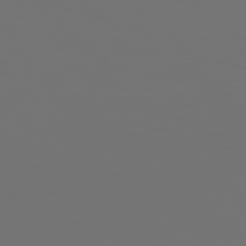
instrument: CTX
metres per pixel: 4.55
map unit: Hpe
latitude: 76.9702
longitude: -135.1214
